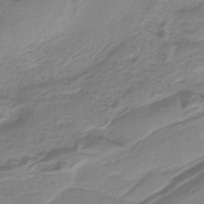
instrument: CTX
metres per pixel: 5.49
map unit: HNb
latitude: -36.1039
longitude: 55.6344
